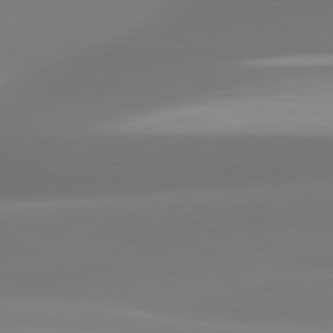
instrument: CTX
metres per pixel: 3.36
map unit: lApd
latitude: 81.2915
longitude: -160.2333
